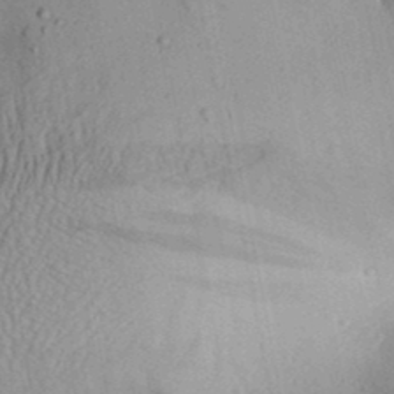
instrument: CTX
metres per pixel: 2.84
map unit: Aa
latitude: 31.8584
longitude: -134.6490
